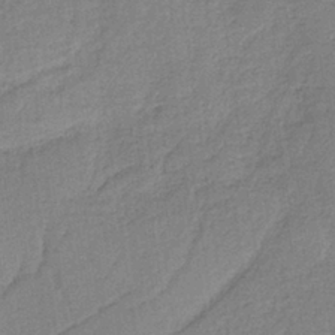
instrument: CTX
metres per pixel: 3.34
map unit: HNb
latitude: -36.7085
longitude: 56.8786
